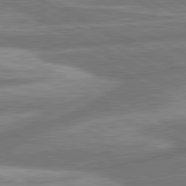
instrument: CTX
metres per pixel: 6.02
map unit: lApd
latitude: 80.7246
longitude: -166.1577
